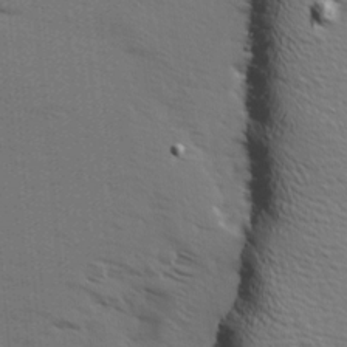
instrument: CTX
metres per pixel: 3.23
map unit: Ave
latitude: 13.8961
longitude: -102.2144
